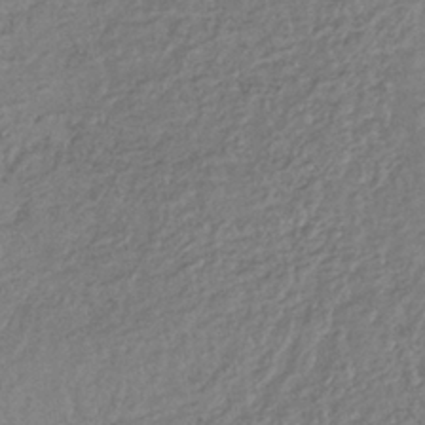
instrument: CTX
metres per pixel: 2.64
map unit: lHb
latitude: -37.6910
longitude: 68.7085
